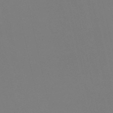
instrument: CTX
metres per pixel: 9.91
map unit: eHh
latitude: -53.1431
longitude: -24.9702
